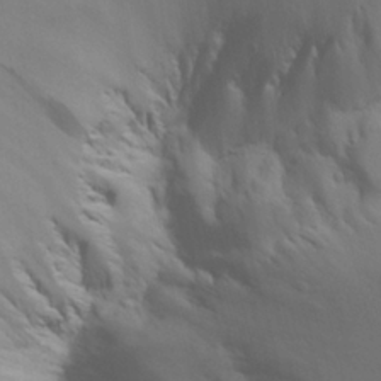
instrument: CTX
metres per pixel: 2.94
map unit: Aa
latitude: 21.3482
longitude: -124.3278
